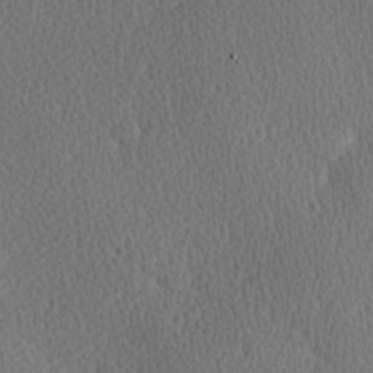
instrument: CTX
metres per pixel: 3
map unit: Hve
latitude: 13.6883
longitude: -91.3860
